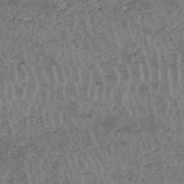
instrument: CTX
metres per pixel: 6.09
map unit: HNhu
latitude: -47.6344
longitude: 31.1053
